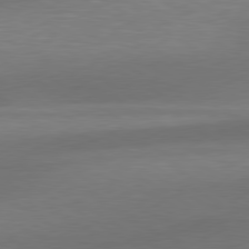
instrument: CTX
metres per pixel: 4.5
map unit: lApd
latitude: 79.5938
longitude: -88.8191
